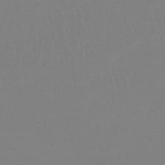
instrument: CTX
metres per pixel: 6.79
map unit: lHb
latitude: -44.4062
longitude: 64.2551
